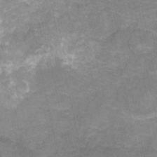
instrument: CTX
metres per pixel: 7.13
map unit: HNhu
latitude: -28.6141
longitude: 67.3321
